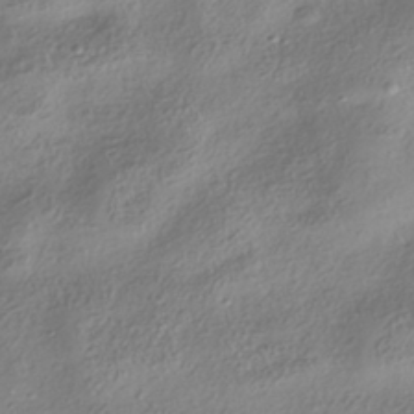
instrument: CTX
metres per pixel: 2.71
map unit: HNhu
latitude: -40.7841
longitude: 102.0850
